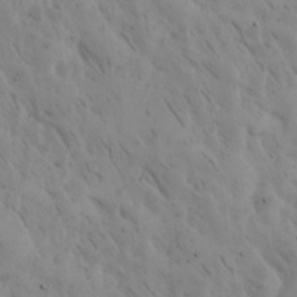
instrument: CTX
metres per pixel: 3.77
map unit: Nhu
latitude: 27.6316
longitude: -71.9339
